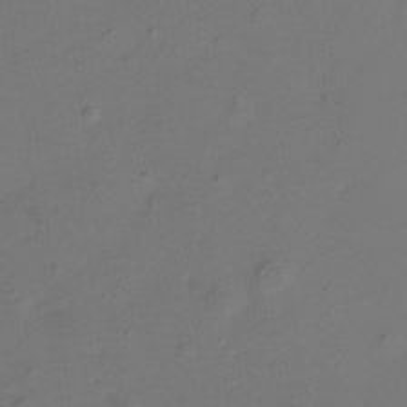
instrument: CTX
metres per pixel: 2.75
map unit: Hto
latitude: -7.8422
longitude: -40.2522
